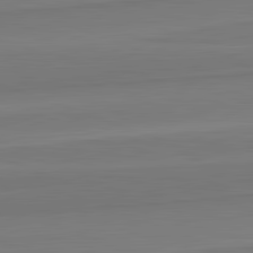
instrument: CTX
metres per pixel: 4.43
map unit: lApd
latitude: 82.4790
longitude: 169.6155
